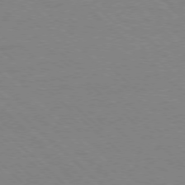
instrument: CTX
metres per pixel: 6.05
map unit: Ap
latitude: -78.2172
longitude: -85.2348
